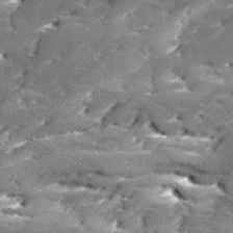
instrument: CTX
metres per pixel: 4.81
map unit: Ave
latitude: 17.6316
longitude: -136.5546
